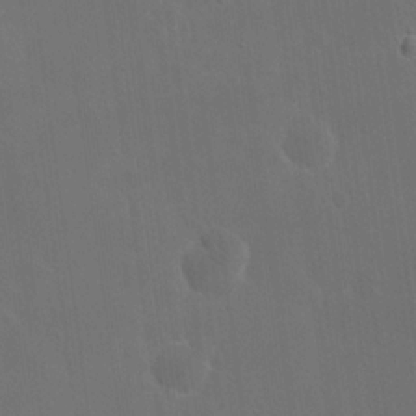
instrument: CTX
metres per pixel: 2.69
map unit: eHh
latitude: 18.9702
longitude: -66.4223
